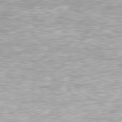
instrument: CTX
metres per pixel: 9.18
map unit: Ap
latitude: -80.7652
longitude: -59.2537
